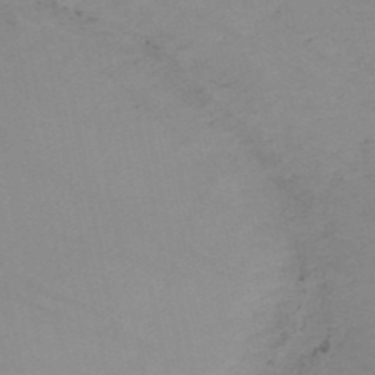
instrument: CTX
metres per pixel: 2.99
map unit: HNb
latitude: -51.6155
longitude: -51.8016
